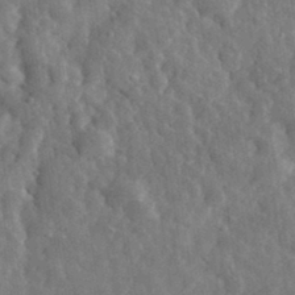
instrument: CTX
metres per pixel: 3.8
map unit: eHh
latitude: 32.5546
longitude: -77.8583
